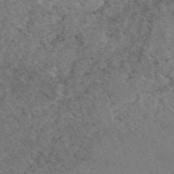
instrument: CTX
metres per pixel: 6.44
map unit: eAb
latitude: 48.7813
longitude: 108.3306
